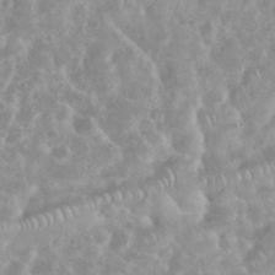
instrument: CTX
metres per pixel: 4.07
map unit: eHh
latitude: 35.6127
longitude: -61.5938
